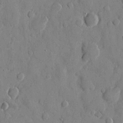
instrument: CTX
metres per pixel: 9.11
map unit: eHh
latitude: 10.1767
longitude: -67.4237
